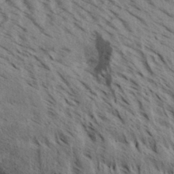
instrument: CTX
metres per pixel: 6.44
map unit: Aa
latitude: 31.9528
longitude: -138.5924
